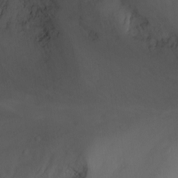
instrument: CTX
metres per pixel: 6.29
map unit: Nhu
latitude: -3.6721
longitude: -74.3656
